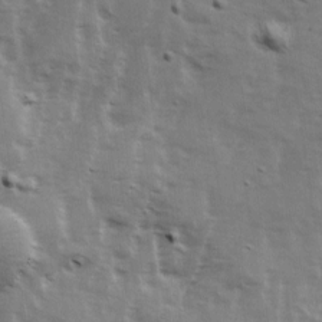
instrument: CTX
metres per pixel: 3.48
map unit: Ave
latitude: 13.3293
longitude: -103.1214
